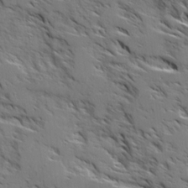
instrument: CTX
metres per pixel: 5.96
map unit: Ave
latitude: 17.0836
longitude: -129.8016
